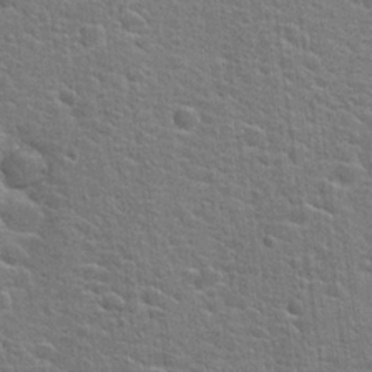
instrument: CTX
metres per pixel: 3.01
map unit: Hto
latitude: 22.2145
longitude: -44.1200
